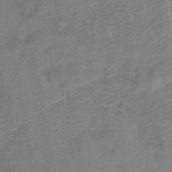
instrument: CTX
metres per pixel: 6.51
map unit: lHb
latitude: -41.9178
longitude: 79.3698
